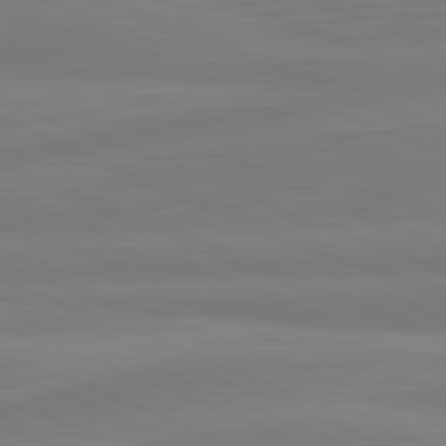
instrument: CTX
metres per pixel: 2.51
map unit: lApd
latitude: 81.8772
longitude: -174.3467
